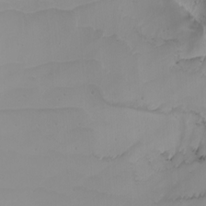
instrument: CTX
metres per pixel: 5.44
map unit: Nhu
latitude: -5.3698
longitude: -91.4237
